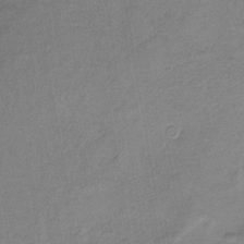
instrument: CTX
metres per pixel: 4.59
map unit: HNb
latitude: -32.7652
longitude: 62.1039
